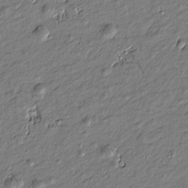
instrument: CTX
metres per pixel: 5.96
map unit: Htu
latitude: -7.1809
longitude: 177.1242
